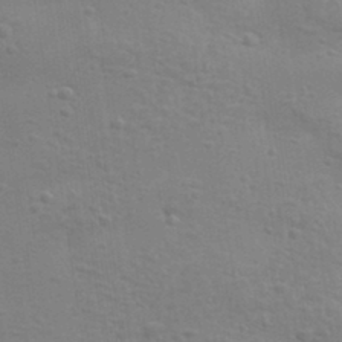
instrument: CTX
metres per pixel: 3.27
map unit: Aa
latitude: 32.8569
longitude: -133.8961
